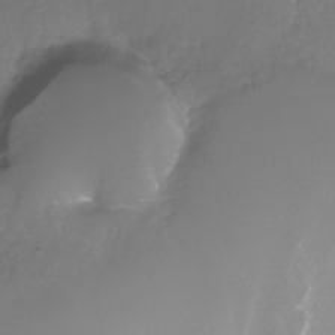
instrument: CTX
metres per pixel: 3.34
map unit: Nhe
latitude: -32.6519
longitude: -93.7827
